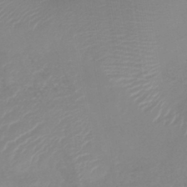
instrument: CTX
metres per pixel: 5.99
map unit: lHb
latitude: -41.6722
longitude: 77.4832
